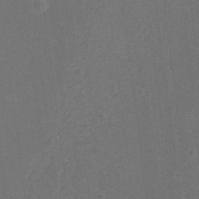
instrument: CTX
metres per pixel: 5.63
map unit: Nhu
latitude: 18.3467
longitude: -74.1578
